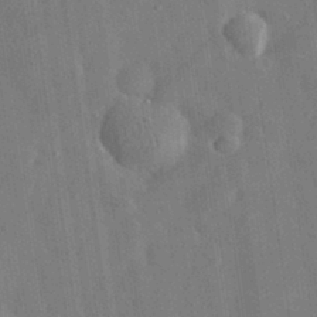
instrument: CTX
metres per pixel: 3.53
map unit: eHh
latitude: 31.2348
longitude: -78.0255
